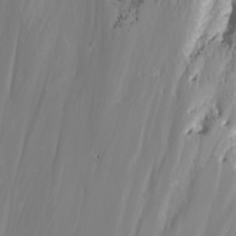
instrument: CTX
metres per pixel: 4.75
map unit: Nhu
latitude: -11.4454
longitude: -63.9906
